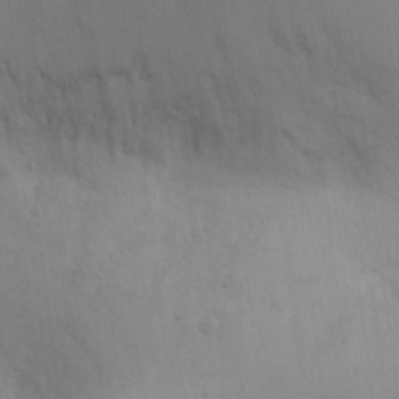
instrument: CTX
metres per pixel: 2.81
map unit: lAvf
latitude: 8.3467
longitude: 169.2753
